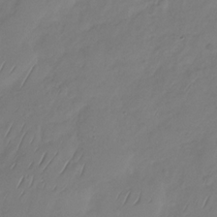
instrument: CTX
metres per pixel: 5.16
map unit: Nhu
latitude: -29.4454
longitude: -59.1214
